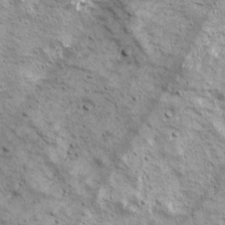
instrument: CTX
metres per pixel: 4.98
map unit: Ave
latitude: 17.3293
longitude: -133.6883
